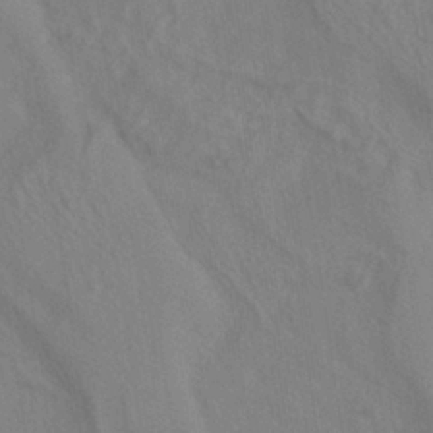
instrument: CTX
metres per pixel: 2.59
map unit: ANa
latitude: -39.0864
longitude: 95.5210
